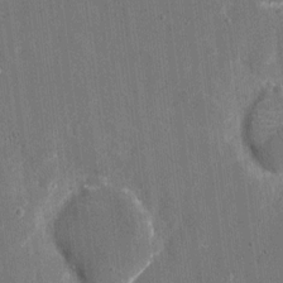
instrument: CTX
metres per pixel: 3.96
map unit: eHh
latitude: 7.0458
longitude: -67.8961
